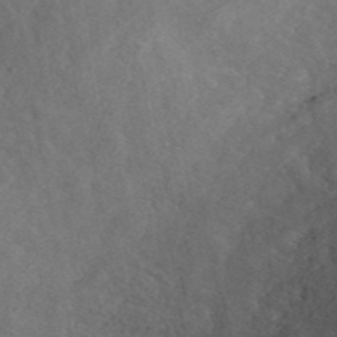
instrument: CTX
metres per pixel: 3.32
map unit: ANa
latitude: 41.9906
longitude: 26.4251
